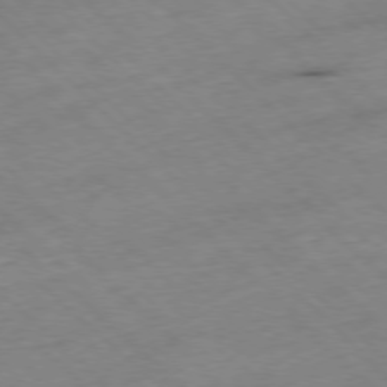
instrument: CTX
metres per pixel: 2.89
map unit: Ap
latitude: -77.7289
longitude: -60.1389
